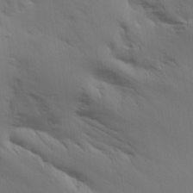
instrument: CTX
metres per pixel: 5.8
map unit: Aa
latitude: 27.6883
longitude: -139.0080
